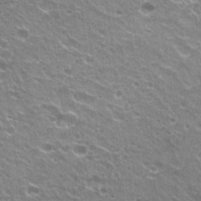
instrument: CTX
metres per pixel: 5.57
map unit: Hto
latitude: 23.0458
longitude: -32.1578
